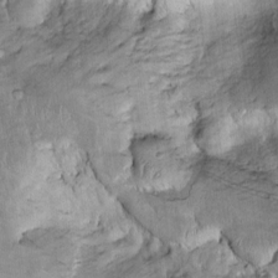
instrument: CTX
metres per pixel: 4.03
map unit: Htu
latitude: -3.5966
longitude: 151.2942
